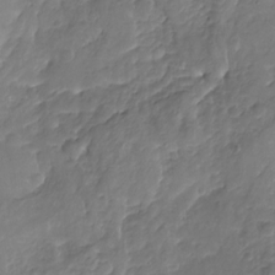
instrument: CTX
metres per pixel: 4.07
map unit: Nhu
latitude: -19.7100
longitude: -57.1403
